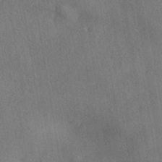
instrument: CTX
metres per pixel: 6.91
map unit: eHh
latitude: -41.6533
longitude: 120.7274
